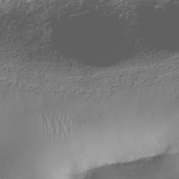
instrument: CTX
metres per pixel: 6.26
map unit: Nhe
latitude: -37.9556
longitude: -147.4616
